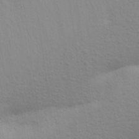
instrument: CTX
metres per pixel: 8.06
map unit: Aa
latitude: 28.4034
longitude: -144.3278
